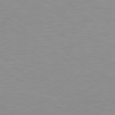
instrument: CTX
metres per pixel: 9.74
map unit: Hpe
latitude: 79.4805
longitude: -128.8380
